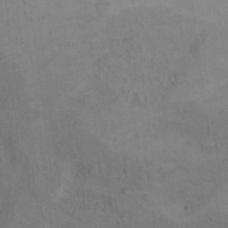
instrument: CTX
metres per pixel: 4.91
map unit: Ht
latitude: 10.3656
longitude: -32.9325
